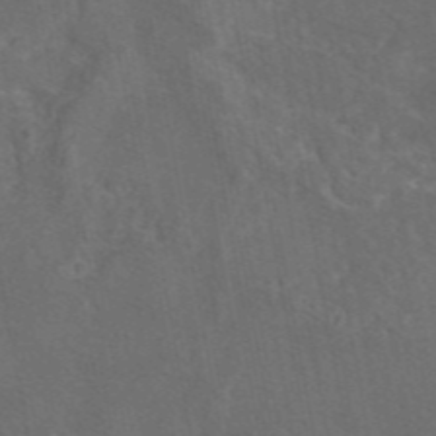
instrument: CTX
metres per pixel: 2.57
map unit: eAb
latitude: 46.3657
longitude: 108.3684
